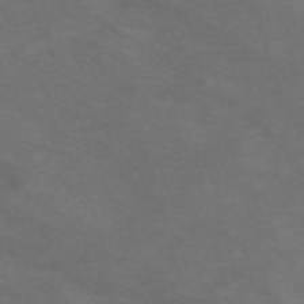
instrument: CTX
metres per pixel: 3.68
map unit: Nve
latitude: -58.9352
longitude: 58.8974
